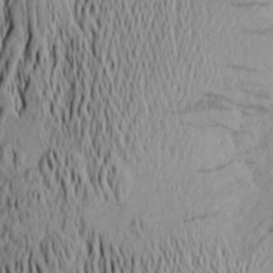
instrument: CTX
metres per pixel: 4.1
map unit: Aa
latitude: 24.2144
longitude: -145.9528
